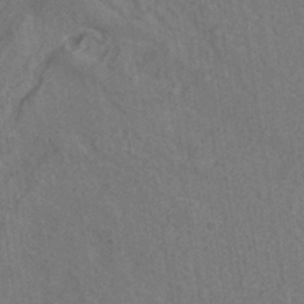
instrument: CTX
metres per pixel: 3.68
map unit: ANa
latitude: -36.7463
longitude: 94.5762
